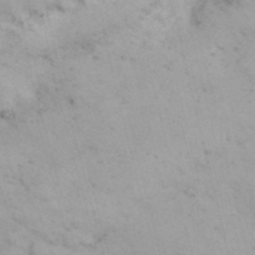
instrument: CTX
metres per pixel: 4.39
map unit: Nhu
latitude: 26.0633
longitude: -69.7450
